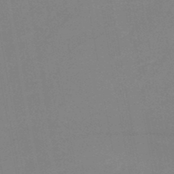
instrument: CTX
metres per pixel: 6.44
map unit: HNb
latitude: -48.1417
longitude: -39.8961
